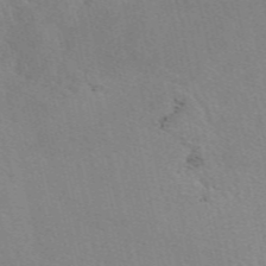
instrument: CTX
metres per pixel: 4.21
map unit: eAb
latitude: 50.2333
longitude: 109.0108
